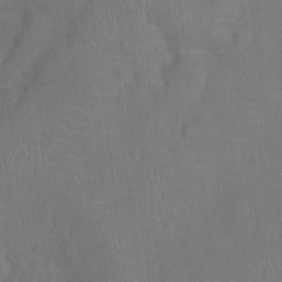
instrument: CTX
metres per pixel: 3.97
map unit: Ht
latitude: -9.5399
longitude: -22.0633
